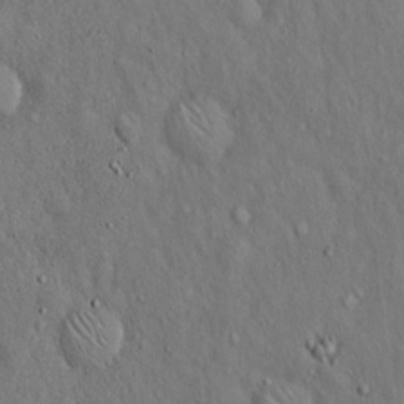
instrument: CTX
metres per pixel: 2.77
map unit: Hto
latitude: 15.4994
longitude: -58.3467
